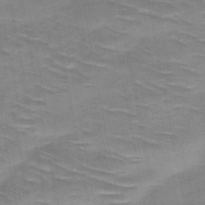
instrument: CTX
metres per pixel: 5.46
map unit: HNb
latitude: -47.5588
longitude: -48.3656
